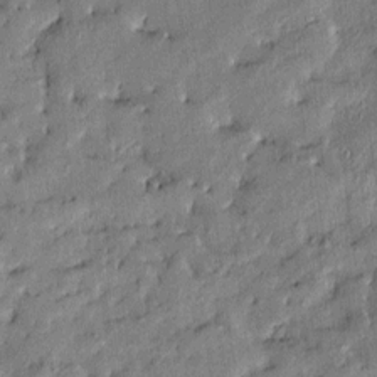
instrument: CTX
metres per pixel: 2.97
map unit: Htu
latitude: -9.0675
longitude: 176.9542
